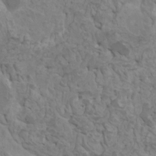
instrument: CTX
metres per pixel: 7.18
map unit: HNhu
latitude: 6.3845
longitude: -1.4615
